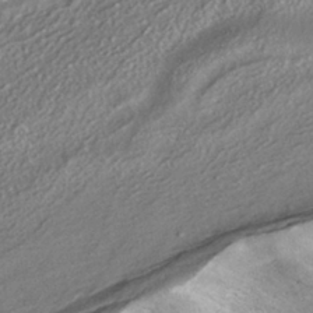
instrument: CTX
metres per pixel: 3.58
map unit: HNhu
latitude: -41.2754
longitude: 107.6155
